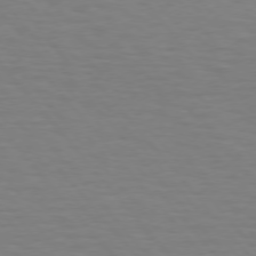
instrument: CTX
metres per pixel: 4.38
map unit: Hpe
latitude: 75.1781
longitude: -132.3278
